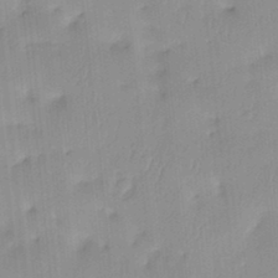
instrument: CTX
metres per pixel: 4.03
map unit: eHh
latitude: -4.2928
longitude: 15.3699
